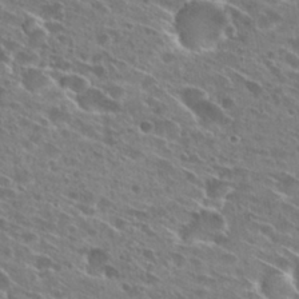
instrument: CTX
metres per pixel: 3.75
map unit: Hto
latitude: 27.4238
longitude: -44.7246
